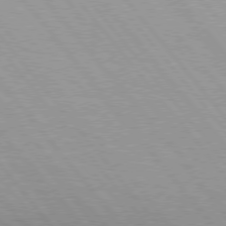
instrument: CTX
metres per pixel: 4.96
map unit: Hpe
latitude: 76.1011
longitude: -152.9325
